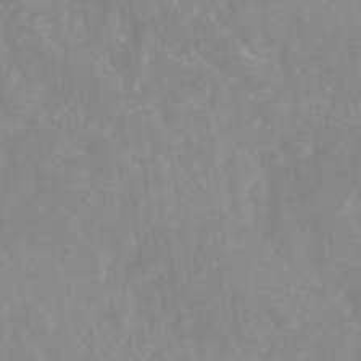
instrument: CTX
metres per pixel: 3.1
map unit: eAb
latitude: 45.5749
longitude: 126.8785
